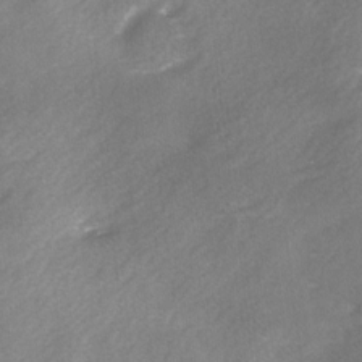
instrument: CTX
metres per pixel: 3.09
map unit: Ave
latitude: 0.2333
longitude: -112.2522
